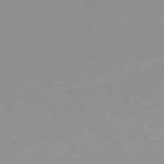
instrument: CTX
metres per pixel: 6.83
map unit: Ap
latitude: -73.2754
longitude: -70.0444
